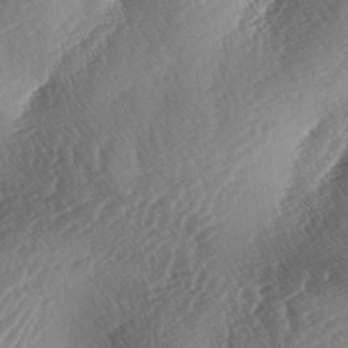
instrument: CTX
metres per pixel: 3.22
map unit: lAa
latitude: -3.1998
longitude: -128.2333
